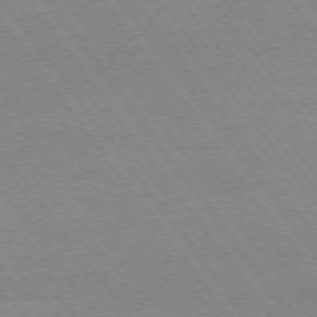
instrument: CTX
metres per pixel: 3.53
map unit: Ap
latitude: -74.5574
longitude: -82.6301
